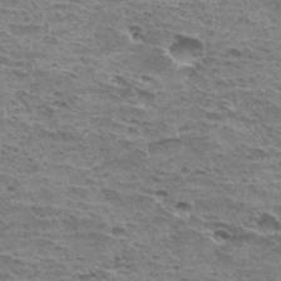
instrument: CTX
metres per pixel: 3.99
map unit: Hto
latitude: 32.5168
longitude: -40.1010
